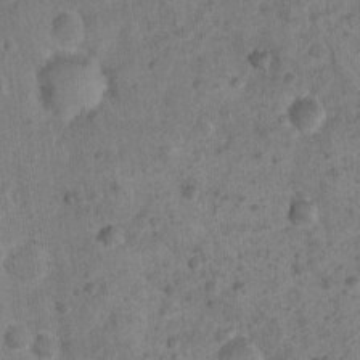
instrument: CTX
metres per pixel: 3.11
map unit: Nhu
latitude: 2.7246
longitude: -16.4601
